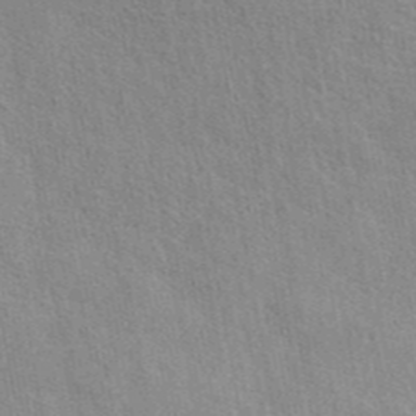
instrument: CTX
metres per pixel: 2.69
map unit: eAb
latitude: 44.1578
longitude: 110.0283
